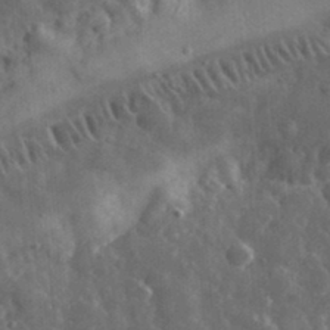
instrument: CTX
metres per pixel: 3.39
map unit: eHh
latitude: 32.7246
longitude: -69.7639
